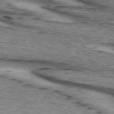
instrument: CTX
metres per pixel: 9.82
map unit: lApd
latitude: 73.6316
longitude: -74.9703
